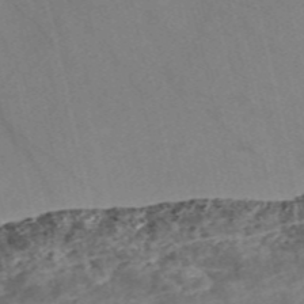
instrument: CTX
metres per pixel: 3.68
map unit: Nve
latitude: -57.0486
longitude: 54.4818
